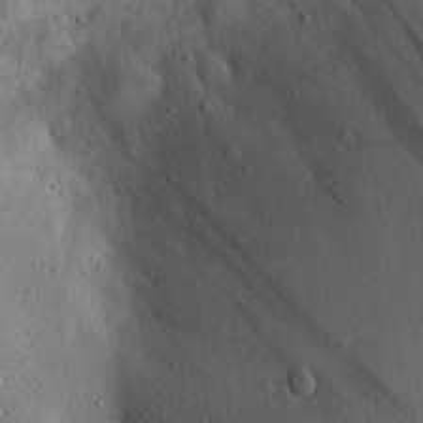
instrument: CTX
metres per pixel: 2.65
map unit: Hve
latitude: 26.9514
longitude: -92.2333
